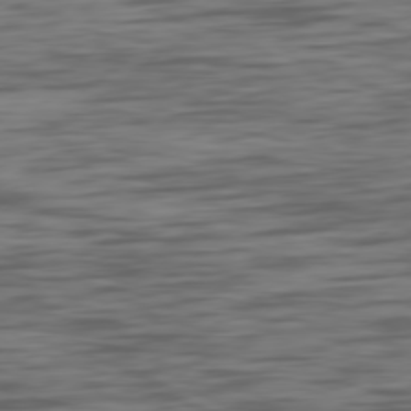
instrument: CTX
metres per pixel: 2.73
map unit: Ap
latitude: -80.5007
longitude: -63.0270
